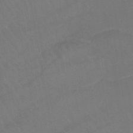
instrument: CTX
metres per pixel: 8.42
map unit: lHb
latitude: -45.3888
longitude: 77.3510
